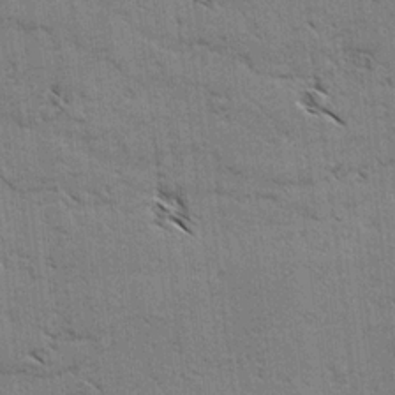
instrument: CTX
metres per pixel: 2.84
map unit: lAvf
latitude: -4.4062
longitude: -113.1403
